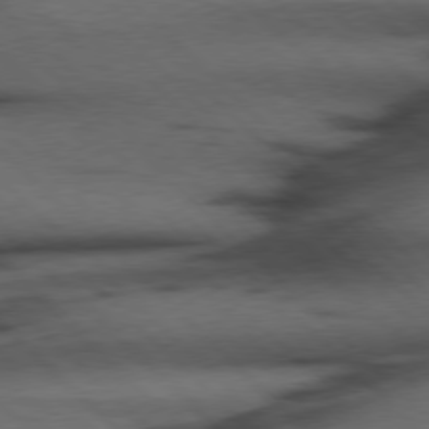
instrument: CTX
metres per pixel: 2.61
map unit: Hpe
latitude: 77.1781
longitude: -155.4804
